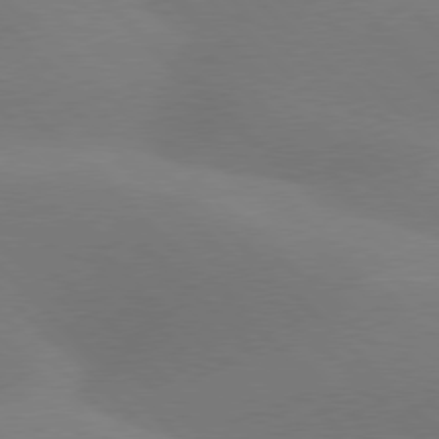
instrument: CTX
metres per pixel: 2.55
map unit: lApd
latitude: 77.6505
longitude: -50.7813
